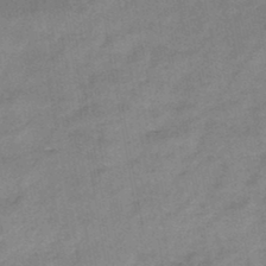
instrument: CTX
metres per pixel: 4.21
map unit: HNb
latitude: -46.5007
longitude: -37.7072
